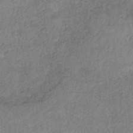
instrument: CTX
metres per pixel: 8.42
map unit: eHh
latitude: -42.4440
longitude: 120.1039
